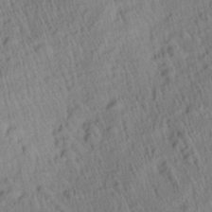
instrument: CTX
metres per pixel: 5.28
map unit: Aa
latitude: 27.8772
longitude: -137.3482
